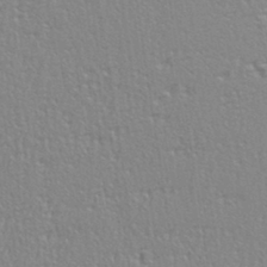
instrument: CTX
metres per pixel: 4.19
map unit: eHh
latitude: 33.4804
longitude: -132.3089
